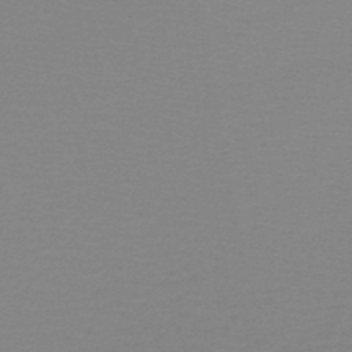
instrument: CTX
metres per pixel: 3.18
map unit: lHb
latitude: -45.1809
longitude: 79.0108
